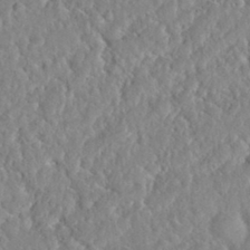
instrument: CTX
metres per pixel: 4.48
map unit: Nhu
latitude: 31.5749
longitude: -51.2348
